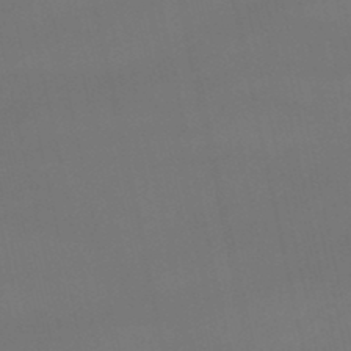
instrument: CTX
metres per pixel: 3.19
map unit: lHb
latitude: -46.8030
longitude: 66.9353
